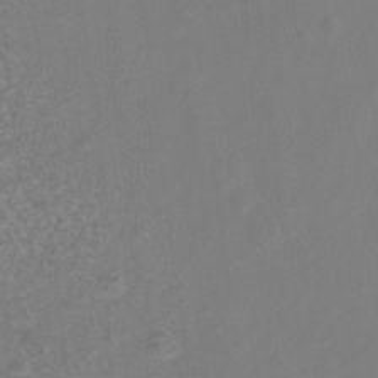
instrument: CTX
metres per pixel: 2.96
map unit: Hto
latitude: 6.9514
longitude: -31.3860
